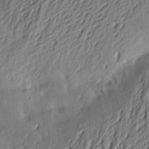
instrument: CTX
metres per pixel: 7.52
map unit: Aa
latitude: 22.1767
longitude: -150.5168
